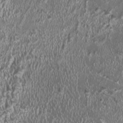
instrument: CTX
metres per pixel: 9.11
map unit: HNhu
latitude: -0.1984
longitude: 0.9542
